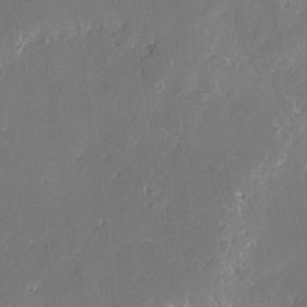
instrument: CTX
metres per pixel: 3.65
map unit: lAvf
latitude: -2.2361
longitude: -107.2726
